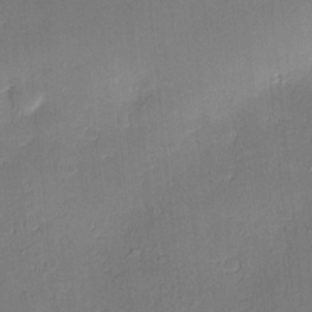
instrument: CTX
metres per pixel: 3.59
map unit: Nve
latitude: -8.7274
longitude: 175.4265
